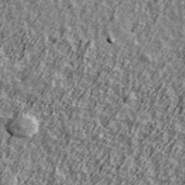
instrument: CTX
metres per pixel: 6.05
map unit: Ave
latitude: 42.3278
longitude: -113.5938
